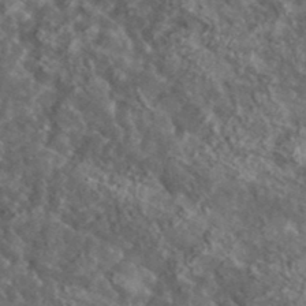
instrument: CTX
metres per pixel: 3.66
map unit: lHvf
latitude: 36.6680
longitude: -87.6127
